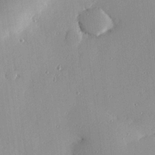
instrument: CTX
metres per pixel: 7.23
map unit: eHh
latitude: 24.2900
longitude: -89.5560
